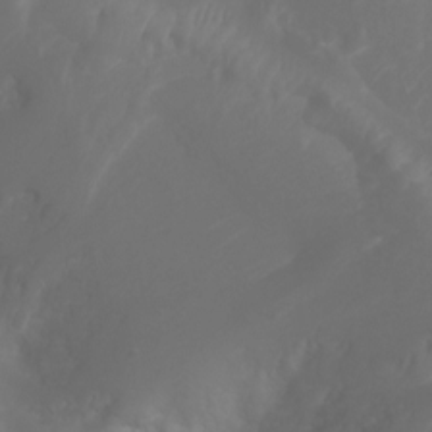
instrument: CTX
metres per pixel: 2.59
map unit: Ht
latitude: -2.8596
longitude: -61.5938
